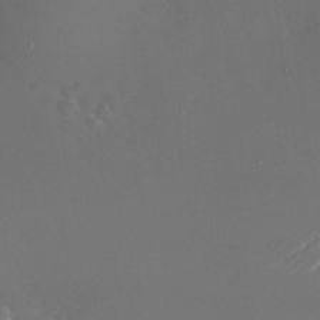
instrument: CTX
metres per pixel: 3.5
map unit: Nhu
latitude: -24.7652
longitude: -72.3279
